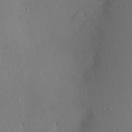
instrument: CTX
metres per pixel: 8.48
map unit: Hve
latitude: 26.4223
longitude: -90.9136
